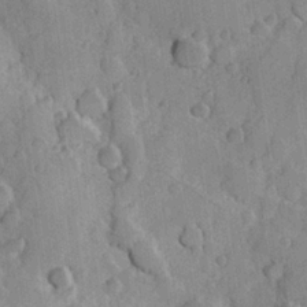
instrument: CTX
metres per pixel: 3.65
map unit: Hve
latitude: 23.6694
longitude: 147.9745
